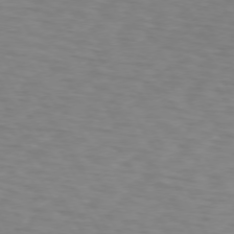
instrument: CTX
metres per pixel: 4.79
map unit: lApd
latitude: 72.8758
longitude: -74.5168
